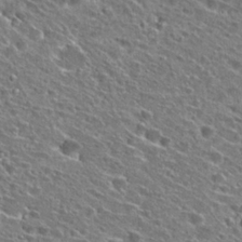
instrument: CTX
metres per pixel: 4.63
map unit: Hto
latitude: 25.5560
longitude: -46.9325
